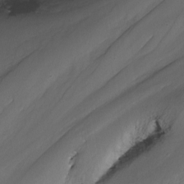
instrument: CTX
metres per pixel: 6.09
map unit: Nhu
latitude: -9.8611
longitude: -77.0269
